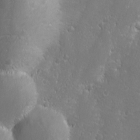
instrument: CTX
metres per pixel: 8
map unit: Ave
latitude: -10.8597
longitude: -121.2915
